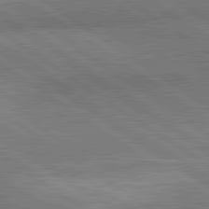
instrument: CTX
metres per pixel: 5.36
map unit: lApd
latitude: 81.3482
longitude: 140.5196
